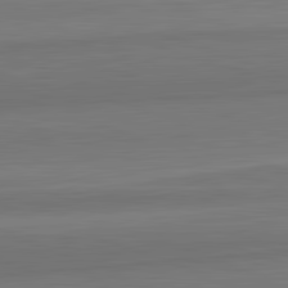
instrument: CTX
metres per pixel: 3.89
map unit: lApd
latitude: 82.6868
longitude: 169.8989
